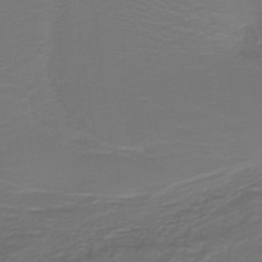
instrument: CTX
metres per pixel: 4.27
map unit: lHb
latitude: -38.2362
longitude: 58.5006
